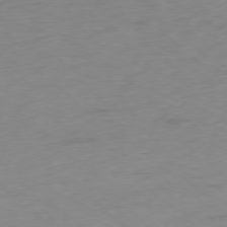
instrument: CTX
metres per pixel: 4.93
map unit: Ap
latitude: -77.7100
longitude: -79.1403
